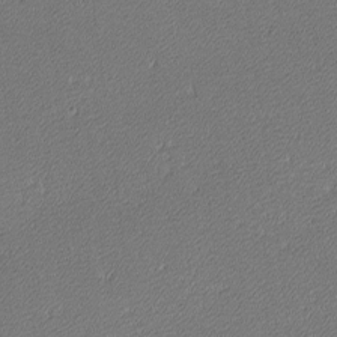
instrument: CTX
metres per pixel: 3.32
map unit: lHvf
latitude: -11.8234
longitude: -103.5938
